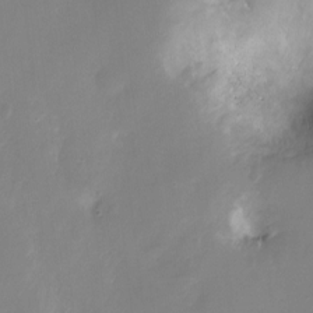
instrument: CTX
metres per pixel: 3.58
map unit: Nhu
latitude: -13.4643
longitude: -40.8380
